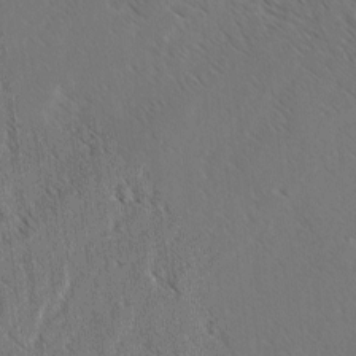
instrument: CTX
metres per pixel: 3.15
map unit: lAvf
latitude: -3.7288
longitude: -113.8016
